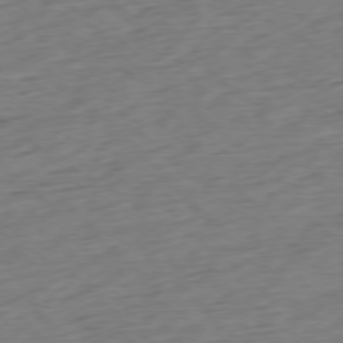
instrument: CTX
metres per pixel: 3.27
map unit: Ap
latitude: -77.3132
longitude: -79.9717
